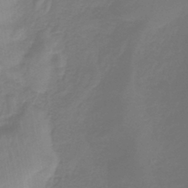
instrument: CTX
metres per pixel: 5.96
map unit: lHb
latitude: -42.5006
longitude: 59.3887
